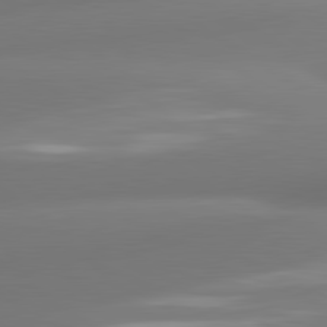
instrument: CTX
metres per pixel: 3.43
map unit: lApd
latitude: 80.8191
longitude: -164.6868
